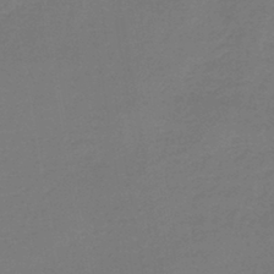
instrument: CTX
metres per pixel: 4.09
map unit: lHb
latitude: -43.0675
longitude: 59.9367
